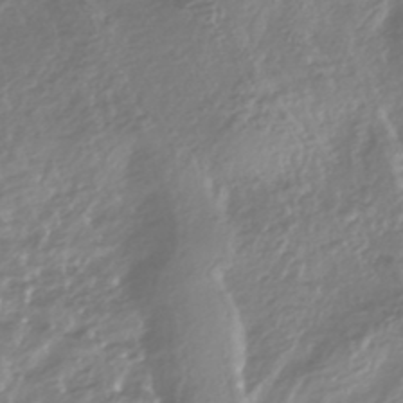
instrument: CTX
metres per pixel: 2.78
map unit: HNhu
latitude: -44.8597
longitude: 96.5952
